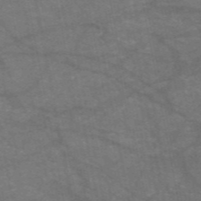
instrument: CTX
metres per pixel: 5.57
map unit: HNb
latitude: -55.1620
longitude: -40.1199
